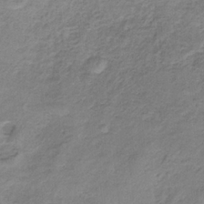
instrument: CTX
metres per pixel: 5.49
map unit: HNb
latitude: -33.1998
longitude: 58.8219
